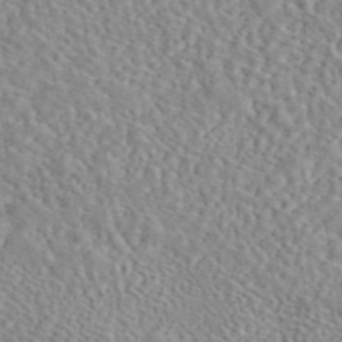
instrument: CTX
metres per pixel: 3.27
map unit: eAb
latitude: 44.5923
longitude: 112.7652
